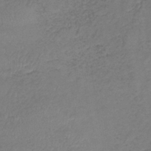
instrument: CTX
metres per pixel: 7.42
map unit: lHb
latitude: -39.1620
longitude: 73.6344
